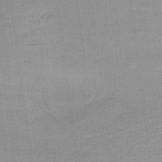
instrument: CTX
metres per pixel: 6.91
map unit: Nhu
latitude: -8.8975
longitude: -45.7260
